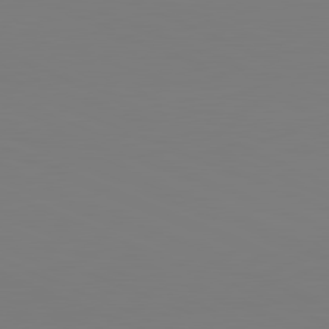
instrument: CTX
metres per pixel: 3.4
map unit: lApd
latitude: 81.9339
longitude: 147.6533
